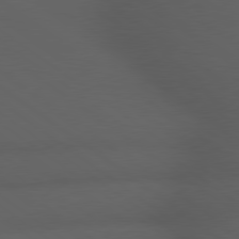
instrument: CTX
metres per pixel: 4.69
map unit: lApd
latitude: 79.1970
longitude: -162.9892
